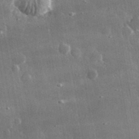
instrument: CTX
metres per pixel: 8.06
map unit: lHvf
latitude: 31.1970
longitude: -91.1403
